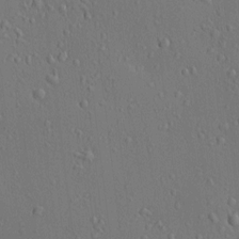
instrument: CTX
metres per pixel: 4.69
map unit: HNhu
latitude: 5.8961
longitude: 15.1998
